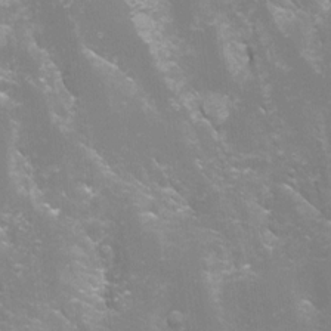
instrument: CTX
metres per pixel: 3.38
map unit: Aa
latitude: -8.6707
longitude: -72.1011
